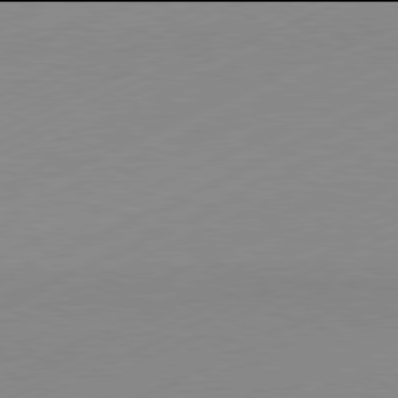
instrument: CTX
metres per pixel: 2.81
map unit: Hpe
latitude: -82.0094
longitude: 12.1606
